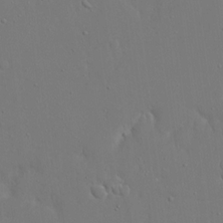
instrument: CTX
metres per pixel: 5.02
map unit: eHh
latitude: 15.5938
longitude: -71.5371
